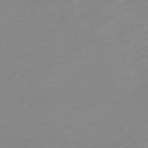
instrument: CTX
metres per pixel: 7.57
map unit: HNb
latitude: -54.0850
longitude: -33.6505
